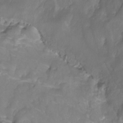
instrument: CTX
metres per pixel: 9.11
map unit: Htu
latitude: -12.8786
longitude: -69.8583
